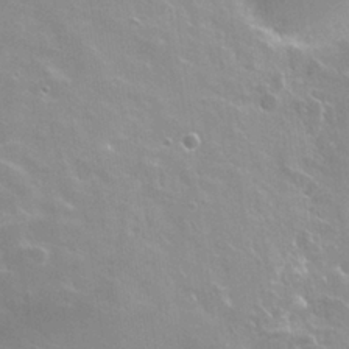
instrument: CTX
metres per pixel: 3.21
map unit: Hto
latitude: 23.1781
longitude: -40.2522
